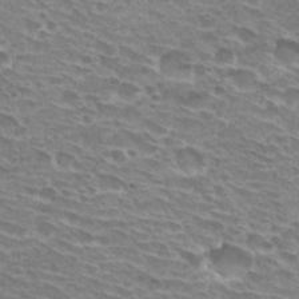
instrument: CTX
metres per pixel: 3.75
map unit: Hto
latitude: 30.3279
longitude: -42.4034
